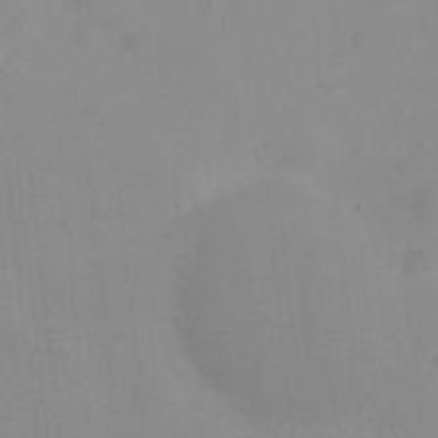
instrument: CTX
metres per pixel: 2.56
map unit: eHh
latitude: 21.4616
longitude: -64.1200
